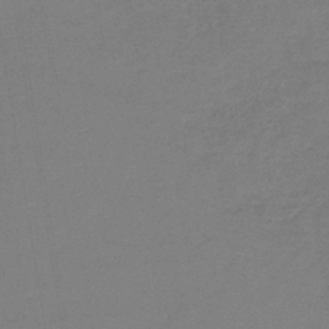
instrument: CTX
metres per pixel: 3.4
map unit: lHb
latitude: -45.2376
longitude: 71.6344
